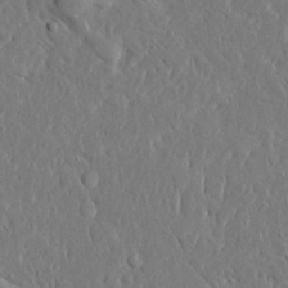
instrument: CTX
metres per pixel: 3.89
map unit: Ave
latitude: 15.1781
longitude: -139.8016
